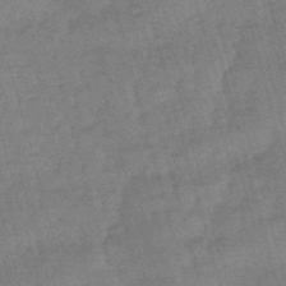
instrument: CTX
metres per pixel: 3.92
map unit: eHb
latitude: -49.2754
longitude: 76.9353
